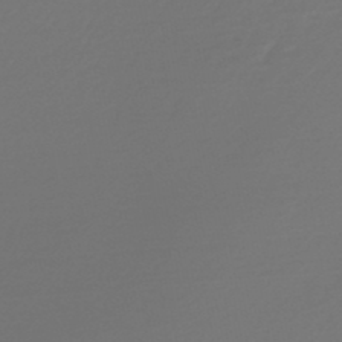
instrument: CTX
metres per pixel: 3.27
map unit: lHb
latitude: -47.8422
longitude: 63.1431
